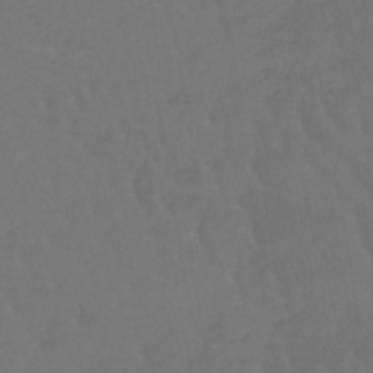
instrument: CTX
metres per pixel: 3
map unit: lHb
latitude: -42.8030
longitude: 66.1984
